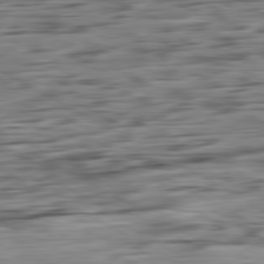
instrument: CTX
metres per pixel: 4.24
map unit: Ap
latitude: -81.0109
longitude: -96.6301
